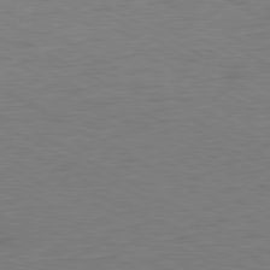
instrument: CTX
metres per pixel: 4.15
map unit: Ap
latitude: -81.3888
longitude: -67.9339
